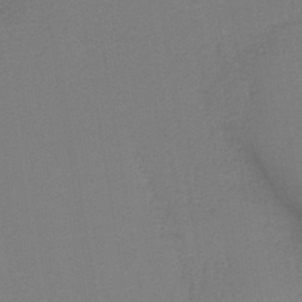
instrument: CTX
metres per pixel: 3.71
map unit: HNb
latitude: -42.2550
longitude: 49.3699
